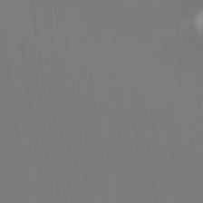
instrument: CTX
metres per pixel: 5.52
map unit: Ht
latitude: -4.8786
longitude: -62.8569
